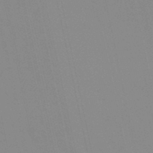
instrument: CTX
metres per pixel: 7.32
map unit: lHb
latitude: -48.4818
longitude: 75.2943
